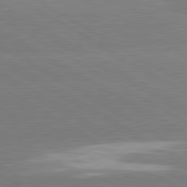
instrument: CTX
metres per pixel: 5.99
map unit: lApd
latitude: 80.8002
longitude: -152.1200
